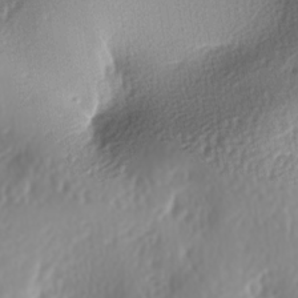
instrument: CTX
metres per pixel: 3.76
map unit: lAa
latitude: -6.1983
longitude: -123.9528
